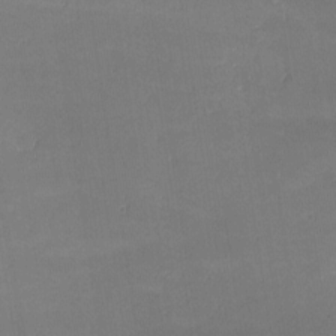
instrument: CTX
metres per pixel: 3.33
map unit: lHvf
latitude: -9.2754
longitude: -101.7639
